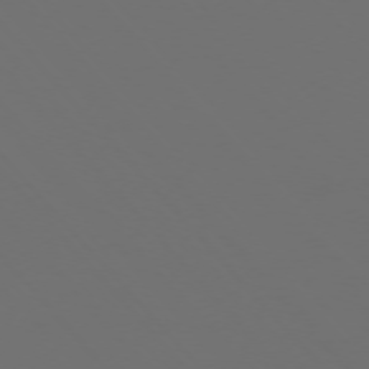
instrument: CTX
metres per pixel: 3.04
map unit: Ap
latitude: -75.7478
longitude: -76.3089
